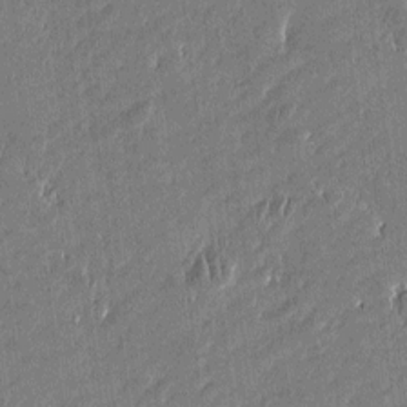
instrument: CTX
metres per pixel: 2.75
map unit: Htu
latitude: -5.2376
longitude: 176.4440
